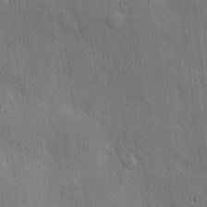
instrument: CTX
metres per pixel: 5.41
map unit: Hve
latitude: 19.2915
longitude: 150.9353
